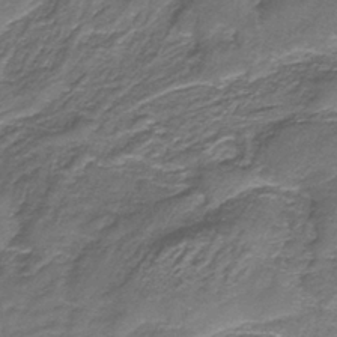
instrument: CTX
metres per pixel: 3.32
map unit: HNb
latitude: -37.4454
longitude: 51.5210
